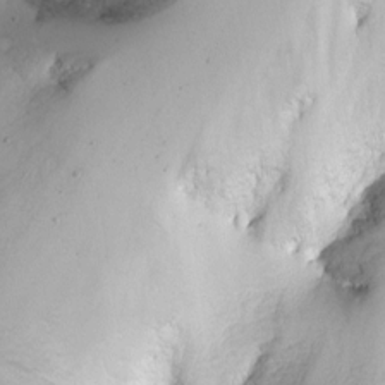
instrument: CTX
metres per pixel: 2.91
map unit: Nhu
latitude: -8.3306
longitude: -73.1214
